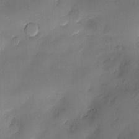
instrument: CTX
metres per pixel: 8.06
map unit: Nve
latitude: -7.2754
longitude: 175.1620
